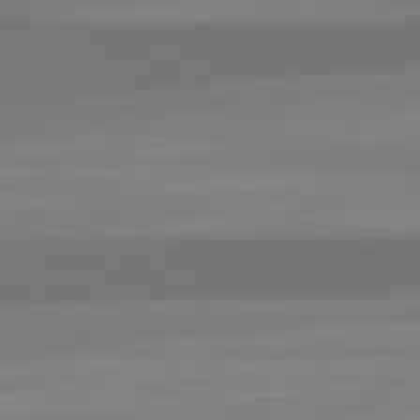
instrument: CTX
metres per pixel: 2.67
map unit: lApd
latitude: 83.4426
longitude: -132.7435
